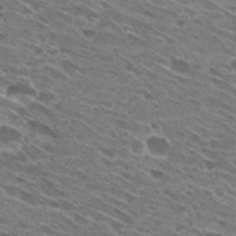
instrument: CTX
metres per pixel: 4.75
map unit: Hto
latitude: 29.8772
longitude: -45.7260
